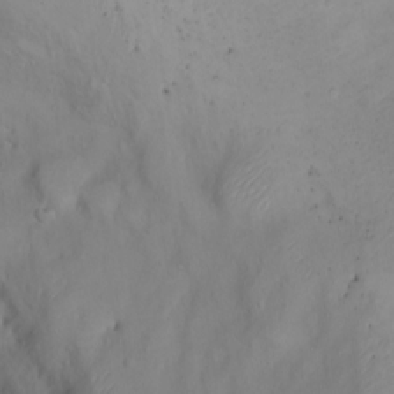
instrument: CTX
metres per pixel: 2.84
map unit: Ht
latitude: 1.5560
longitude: -36.7813
